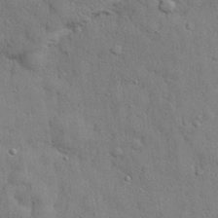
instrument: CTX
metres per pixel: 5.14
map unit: eHh
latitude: 28.6112
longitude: -75.5371
